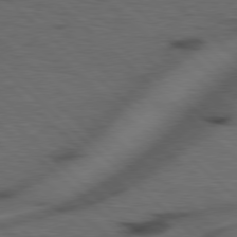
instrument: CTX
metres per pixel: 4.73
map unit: Hpe
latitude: 77.8205
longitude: -155.5938
